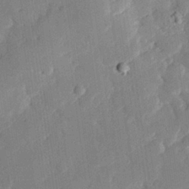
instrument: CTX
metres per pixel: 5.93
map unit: eHh
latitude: 27.8395
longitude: -82.2144
